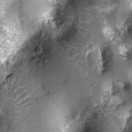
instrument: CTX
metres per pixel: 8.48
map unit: Nhu
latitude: -13.3888
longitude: -22.8380
